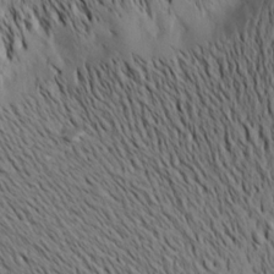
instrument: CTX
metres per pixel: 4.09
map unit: Aa
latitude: 19.9717
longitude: -145.4804
